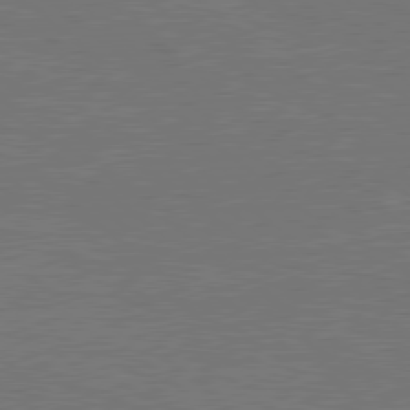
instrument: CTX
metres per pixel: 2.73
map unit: Hpe
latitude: 78.9325
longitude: -123.8583
